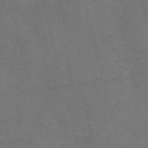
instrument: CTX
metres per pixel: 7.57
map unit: Nve
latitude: -57.4076
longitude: 52.8408
